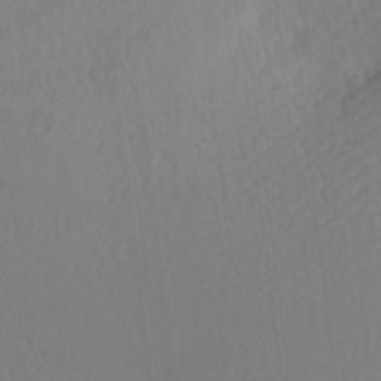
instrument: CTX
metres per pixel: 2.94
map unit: Ave
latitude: 12.8191
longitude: -106.9136
